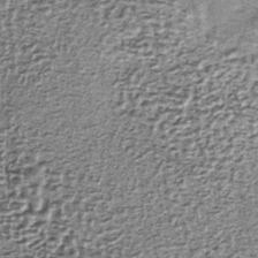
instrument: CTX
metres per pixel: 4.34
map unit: lHb
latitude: -37.1242
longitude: 65.2565
